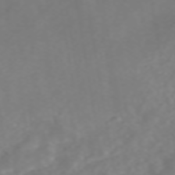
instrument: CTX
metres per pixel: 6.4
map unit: ANa
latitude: 44.9702
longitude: 22.2362
